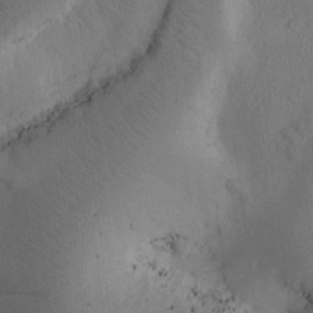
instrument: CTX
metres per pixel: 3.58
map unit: Htu
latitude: -0.5196
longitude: 173.6533
